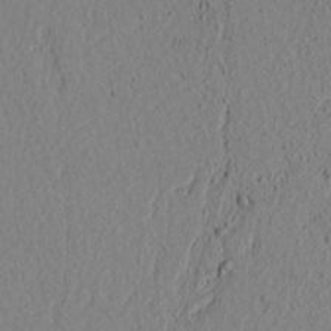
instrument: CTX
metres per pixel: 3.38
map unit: lAvf
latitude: 5.7261
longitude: 166.5574
